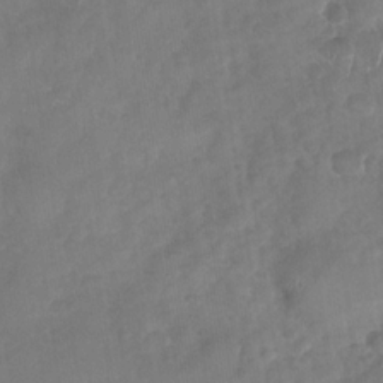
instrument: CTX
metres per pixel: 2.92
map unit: Nhu
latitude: -29.9556
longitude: -62.3656
